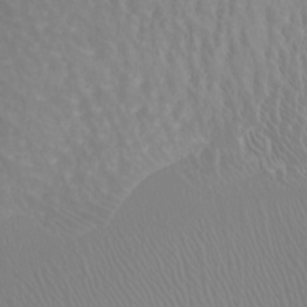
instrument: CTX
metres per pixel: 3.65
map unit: Htu
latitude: -4.6896
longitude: -89.1970
